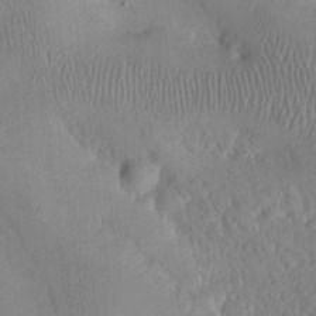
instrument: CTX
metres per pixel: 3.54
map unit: eHh
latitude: 24.8946
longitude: -66.1199
